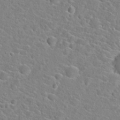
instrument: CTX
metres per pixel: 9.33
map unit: Hto
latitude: 22.0822
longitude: -45.0458
